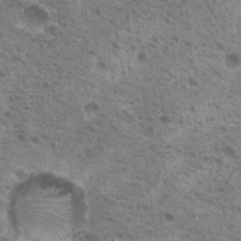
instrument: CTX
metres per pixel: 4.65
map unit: Nhu
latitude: 19.4804
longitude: -31.7450
